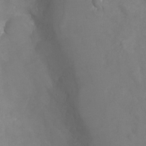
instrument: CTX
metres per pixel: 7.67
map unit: Nhu
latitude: -23.6722
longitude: -57.2159
